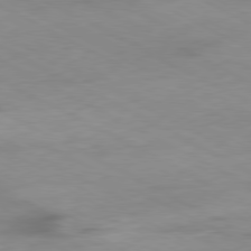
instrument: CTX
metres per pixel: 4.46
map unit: Ap
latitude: -80.8597
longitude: -92.7624
